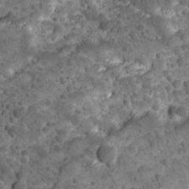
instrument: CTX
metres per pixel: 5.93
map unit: Ave
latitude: 10.6680
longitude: -105.2348
